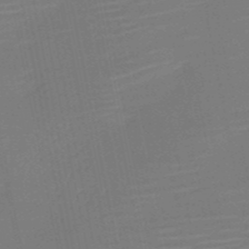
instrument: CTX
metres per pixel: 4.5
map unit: HNb
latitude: -51.5399
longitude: -47.8773
